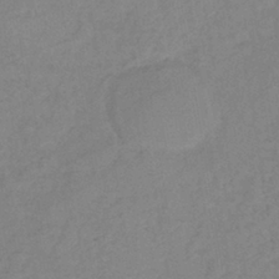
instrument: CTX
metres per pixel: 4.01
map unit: eHb
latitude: -40.0850
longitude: 77.7100
